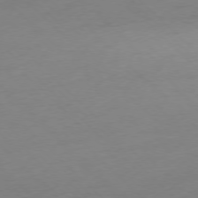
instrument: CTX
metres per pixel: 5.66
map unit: Ap
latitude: -77.2943
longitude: -62.8569
